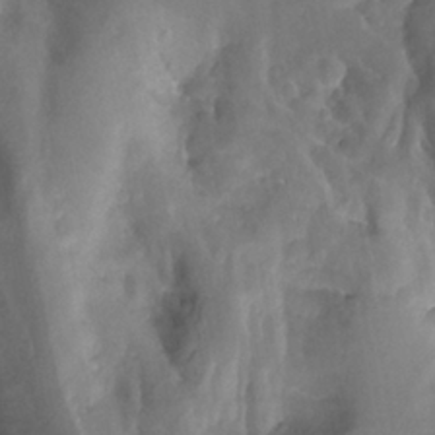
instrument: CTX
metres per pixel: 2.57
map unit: Htu
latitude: -12.4062
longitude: -73.9528
